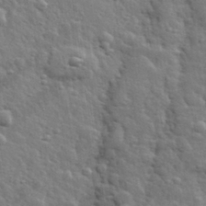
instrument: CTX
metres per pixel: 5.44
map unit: lHvf
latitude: 34.2711
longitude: -81.4615
